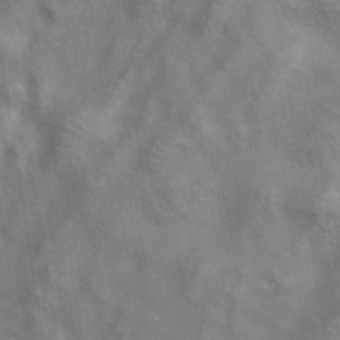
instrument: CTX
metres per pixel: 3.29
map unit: eAb
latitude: 34.7624
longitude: 111.4076
